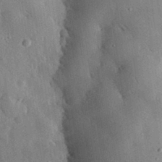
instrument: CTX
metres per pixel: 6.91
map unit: eHh
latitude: 30.7625
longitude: -80.5735
